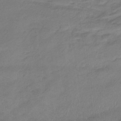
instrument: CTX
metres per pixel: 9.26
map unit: lHb
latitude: -33.1243
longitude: 68.8785
